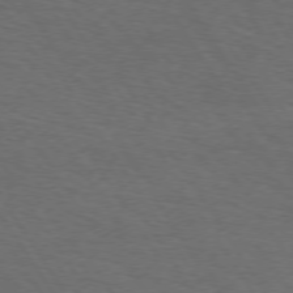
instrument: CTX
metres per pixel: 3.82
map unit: Hpe
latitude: 73.2537
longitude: -124.7624
